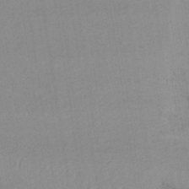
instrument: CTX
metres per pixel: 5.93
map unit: lHb
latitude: -34.5574
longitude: 66.9731
